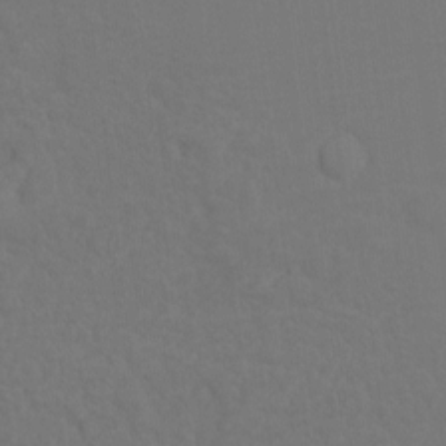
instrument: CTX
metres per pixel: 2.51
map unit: Hto
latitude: -8.2928
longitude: -43.9150
